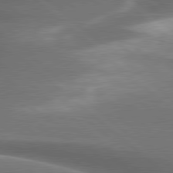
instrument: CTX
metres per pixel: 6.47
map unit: lApd
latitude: 79.8773
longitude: -116.5924
